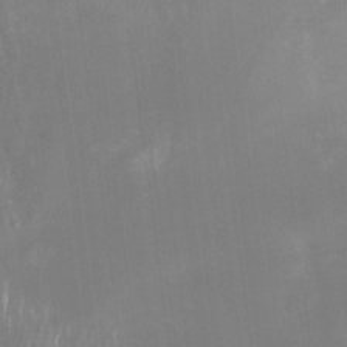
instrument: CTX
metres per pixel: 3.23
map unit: Nhu
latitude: -29.4266
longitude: -64.3467
